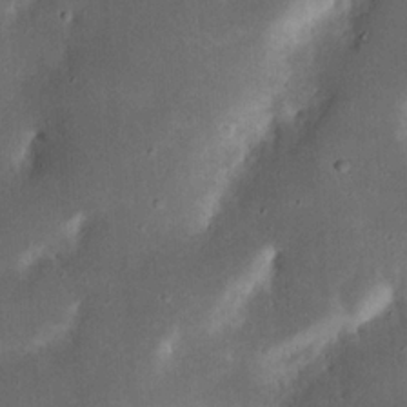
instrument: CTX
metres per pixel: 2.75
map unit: Nhu
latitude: 18.9136
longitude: -74.5357
